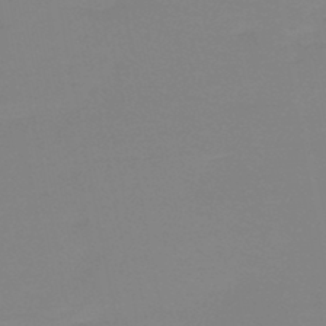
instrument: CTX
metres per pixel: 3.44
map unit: HNb
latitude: -47.4454
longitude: -48.4979
